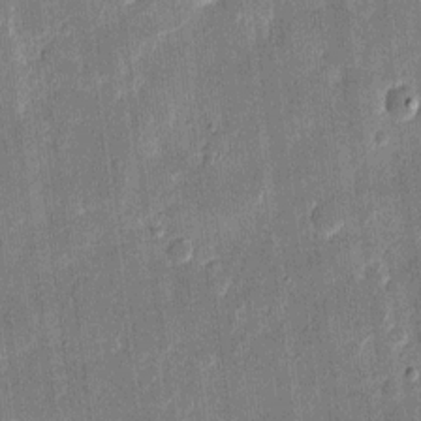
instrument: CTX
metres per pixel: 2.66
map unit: eHh
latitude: 10.8569
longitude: -70.3089
